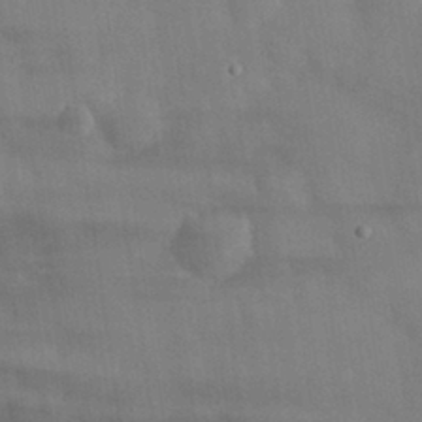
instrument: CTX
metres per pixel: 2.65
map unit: eHh
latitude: 30.9136
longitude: -72.3846
